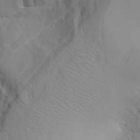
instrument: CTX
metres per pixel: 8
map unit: Aa
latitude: 26.7246
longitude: -132.8758
